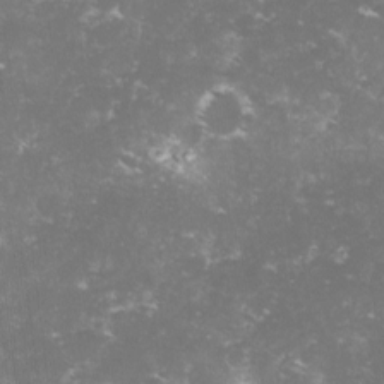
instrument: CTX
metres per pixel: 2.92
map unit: lHvf
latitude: -13.5210
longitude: -98.6679
